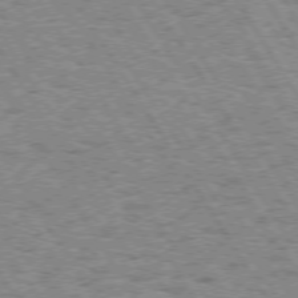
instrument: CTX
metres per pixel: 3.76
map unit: Hpe
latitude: 73.5938
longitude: -133.4238
